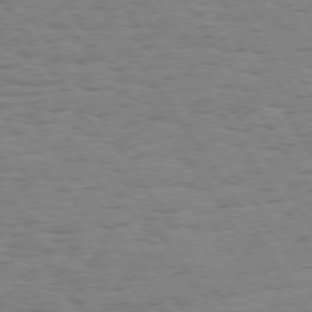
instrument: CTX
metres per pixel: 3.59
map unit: Hpe
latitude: 73.4805
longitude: -140.3845
